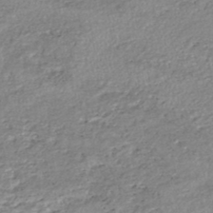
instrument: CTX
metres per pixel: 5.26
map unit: HNhu
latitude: -46.7463
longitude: 102.6707
